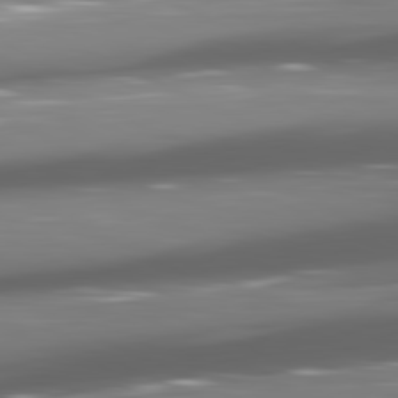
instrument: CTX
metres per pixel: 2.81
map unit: lApd
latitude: 81.5749
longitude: -145.6505
